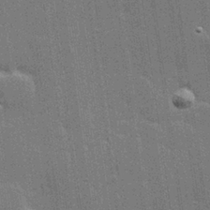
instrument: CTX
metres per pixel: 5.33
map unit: Hve
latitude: 28.2144
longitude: -92.9324
